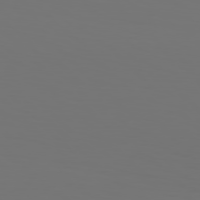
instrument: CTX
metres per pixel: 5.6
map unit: Hpe
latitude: 77.1214
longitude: -134.3845
